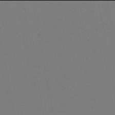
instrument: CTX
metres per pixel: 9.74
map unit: lHb
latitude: -50.0094
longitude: 70.7652
